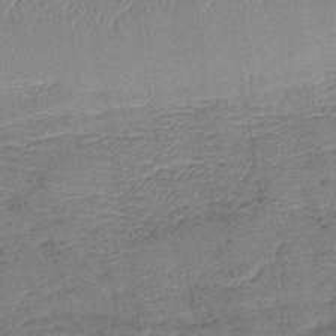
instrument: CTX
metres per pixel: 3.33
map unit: lHb
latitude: -42.6518
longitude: 79.2754
